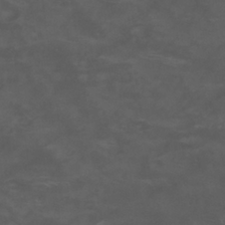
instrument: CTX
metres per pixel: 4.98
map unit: Nhu
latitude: 26.2901
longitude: -53.0837
